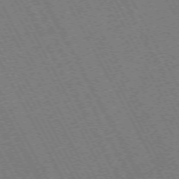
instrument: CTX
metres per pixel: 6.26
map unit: Hpe
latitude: -72.7463
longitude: 10.7652
